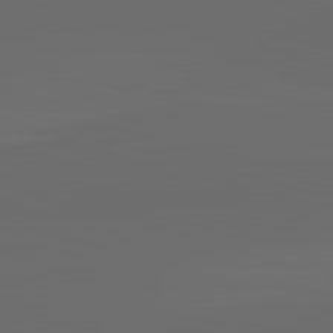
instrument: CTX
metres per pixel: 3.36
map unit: lApd
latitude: 83.6316
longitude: -129.2537
